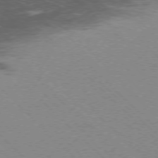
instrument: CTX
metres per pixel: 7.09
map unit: Ap
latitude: -77.1053
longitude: -65.8772
